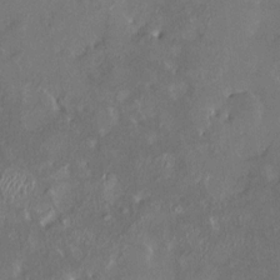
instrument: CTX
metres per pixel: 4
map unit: HNhu
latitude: 6.3845
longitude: 3.2375
